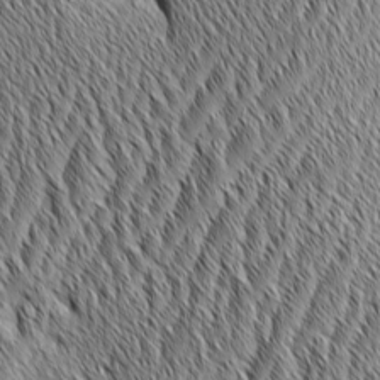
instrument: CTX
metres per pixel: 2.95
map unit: Aa
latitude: 6.2334
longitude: -129.6316
